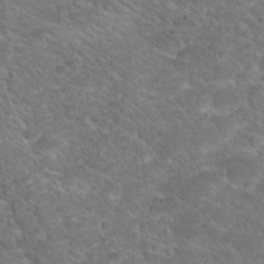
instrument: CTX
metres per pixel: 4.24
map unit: Hto
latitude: 18.7624
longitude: -36.2334
